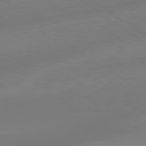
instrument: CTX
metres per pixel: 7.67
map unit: lApd
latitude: 78.9136
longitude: -143.0270
